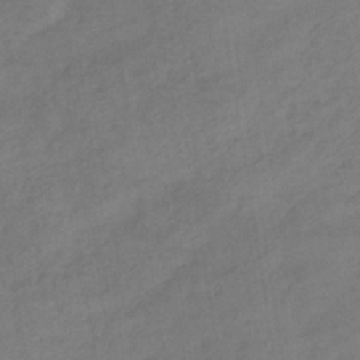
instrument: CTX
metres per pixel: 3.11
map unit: eHb
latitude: -36.0661
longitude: 79.3698
